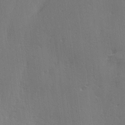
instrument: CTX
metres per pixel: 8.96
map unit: Ave
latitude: 2.7435
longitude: -111.4238
